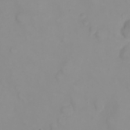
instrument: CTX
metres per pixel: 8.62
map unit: eHh
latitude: 22.1578
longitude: -63.4805
